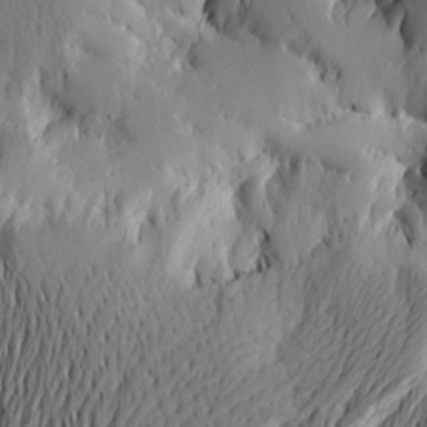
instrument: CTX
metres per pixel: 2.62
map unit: Htu
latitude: -2.7463
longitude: -177.0269
